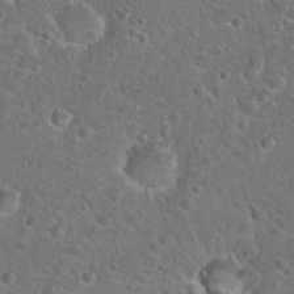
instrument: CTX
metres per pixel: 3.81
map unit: Hto
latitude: 23.6127
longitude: -47.9339
